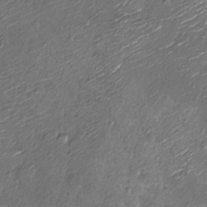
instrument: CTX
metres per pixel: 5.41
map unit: Nhu
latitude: -13.7856
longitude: -23.1970
